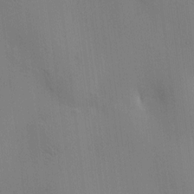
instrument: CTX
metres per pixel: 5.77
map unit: HNhu
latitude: 7.2915
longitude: 15.1054
